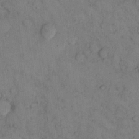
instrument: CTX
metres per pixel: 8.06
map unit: eHh
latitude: 14.0822
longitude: -62.9514
